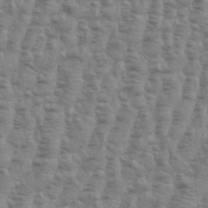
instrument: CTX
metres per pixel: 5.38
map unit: Aa
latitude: 34.8380
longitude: -136.1767
